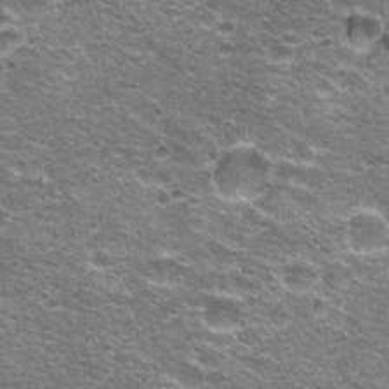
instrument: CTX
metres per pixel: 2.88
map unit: Hto
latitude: 21.9150
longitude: -32.8569
